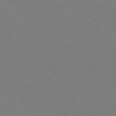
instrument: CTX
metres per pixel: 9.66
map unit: Hpe
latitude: 75.6127
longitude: -145.4804
